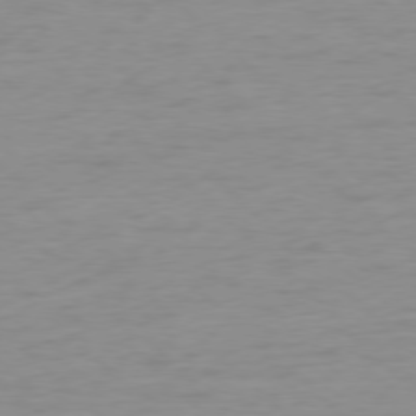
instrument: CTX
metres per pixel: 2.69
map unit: Ap
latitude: -77.7478
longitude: -70.4979
